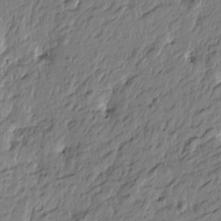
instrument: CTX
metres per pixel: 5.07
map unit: Htu
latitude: -4.7274
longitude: 179.5588
